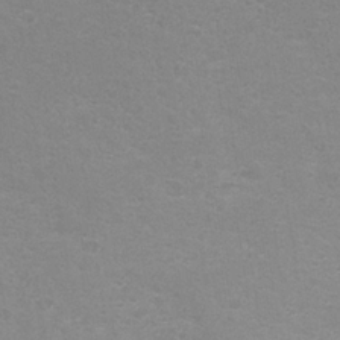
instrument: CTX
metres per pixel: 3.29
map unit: Nhu
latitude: 24.1388
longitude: -61.7827
